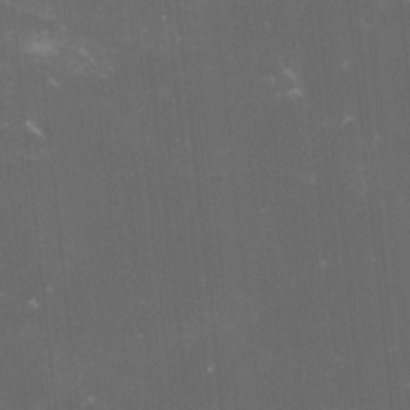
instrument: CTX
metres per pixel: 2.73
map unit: lHvf
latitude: -14.9164
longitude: -101.5371
